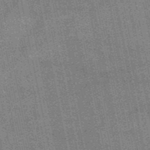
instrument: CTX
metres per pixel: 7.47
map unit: HNb
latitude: -52.1416
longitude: -42.2901
